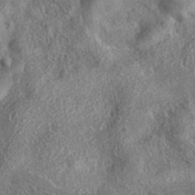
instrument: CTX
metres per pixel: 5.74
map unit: eAb
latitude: 37.1970
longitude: 112.0850
